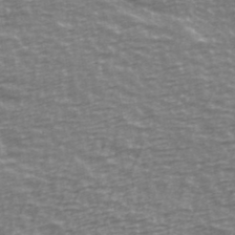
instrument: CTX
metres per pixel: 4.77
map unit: Ave
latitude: 40.1388
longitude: -114.1010
